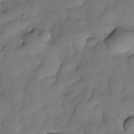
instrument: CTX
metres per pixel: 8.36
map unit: Nhe
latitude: -30.2550
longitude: -139.6127
